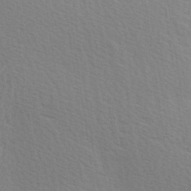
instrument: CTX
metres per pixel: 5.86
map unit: Hve
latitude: 26.1767
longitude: -94.1200
